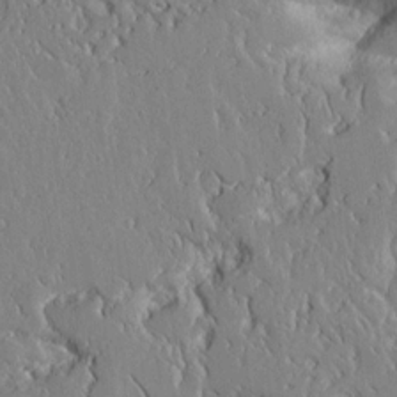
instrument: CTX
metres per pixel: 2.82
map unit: Aa
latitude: 12.8569
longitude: -125.8961
